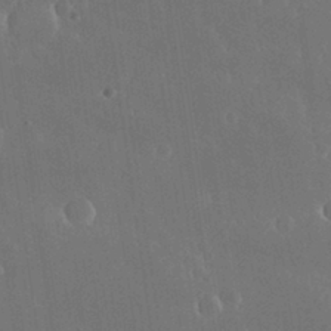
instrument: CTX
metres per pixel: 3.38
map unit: Nhu
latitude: 30.6113
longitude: -56.6679
